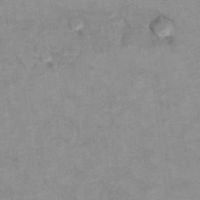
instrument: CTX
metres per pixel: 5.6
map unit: Hto
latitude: 7.5749
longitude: -35.3670
